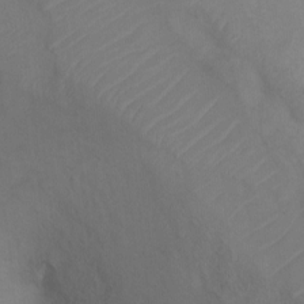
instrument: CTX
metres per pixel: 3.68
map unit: Ht
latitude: 0.5168
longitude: -32.6302
